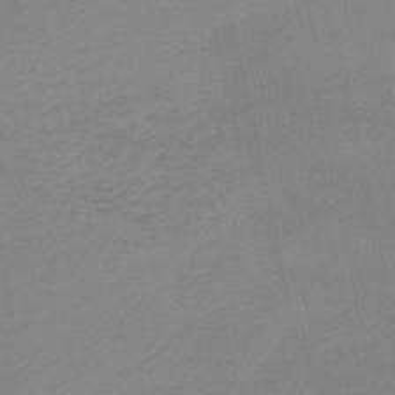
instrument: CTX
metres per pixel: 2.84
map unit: lHb
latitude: -46.2928
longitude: 66.5007
